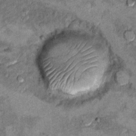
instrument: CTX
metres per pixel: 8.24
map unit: Hto
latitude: 9.6127
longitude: -36.5546
